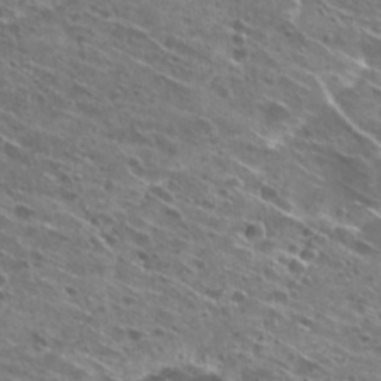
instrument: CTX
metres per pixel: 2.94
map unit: Hto
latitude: 28.1955
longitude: -44.7624
